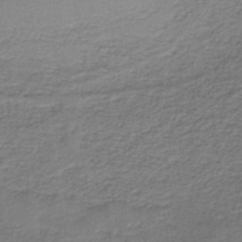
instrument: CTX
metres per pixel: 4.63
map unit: HNb
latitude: -43.6154
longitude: 49.2187
